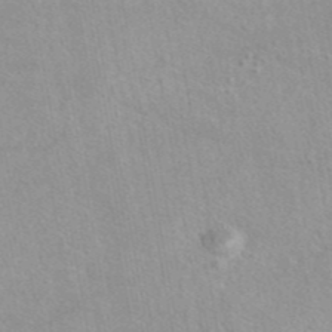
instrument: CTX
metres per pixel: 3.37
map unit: eAb
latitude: 44.3656
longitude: 108.7085
